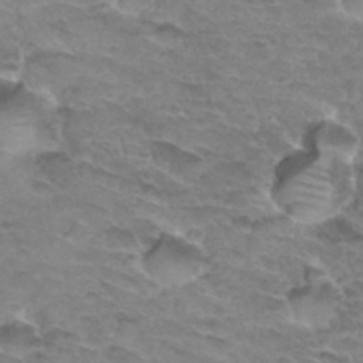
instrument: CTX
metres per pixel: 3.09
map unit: Hto
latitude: 33.6694
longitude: -46.6680
